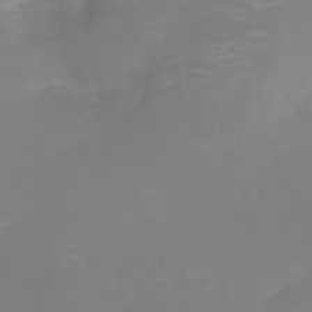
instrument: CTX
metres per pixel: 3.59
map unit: eHh
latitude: -3.6154
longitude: -76.1577
